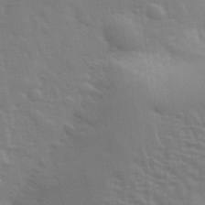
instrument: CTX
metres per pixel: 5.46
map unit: eHh
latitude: 35.2159
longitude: -81.1214
